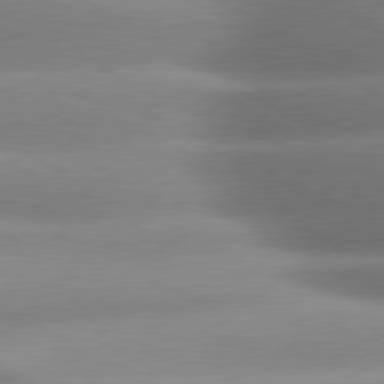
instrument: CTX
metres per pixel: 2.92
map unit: lApd
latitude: 80.1767
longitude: -159.5749
